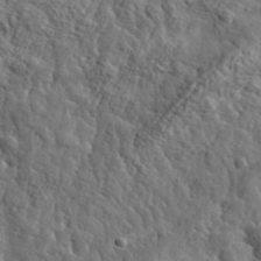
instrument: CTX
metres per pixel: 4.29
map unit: eHh
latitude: 35.8205
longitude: -80.4601
